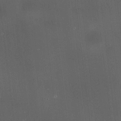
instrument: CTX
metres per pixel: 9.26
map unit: HNhu
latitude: 9.1214
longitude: 13.7289
